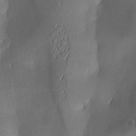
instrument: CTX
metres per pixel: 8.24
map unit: lAa
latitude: 2.1200
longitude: -117.0270
